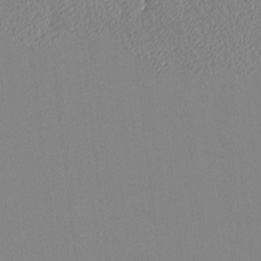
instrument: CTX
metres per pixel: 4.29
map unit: Ave
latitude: 3.7449
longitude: -112.9325
